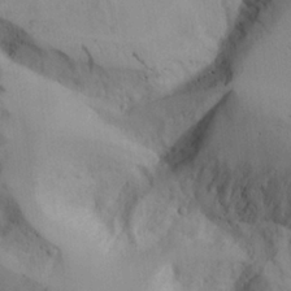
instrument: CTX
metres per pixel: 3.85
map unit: Aa
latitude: 25.7638
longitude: -132.4034
